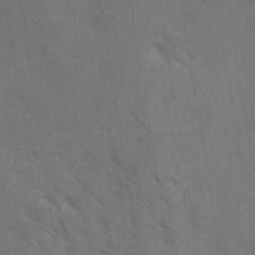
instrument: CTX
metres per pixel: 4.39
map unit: Ave
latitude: -0.6330
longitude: -112.5357
